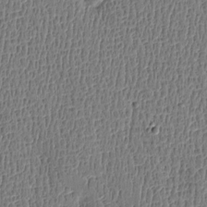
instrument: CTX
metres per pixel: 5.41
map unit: Htu
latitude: -4.8975
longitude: 175.7666
